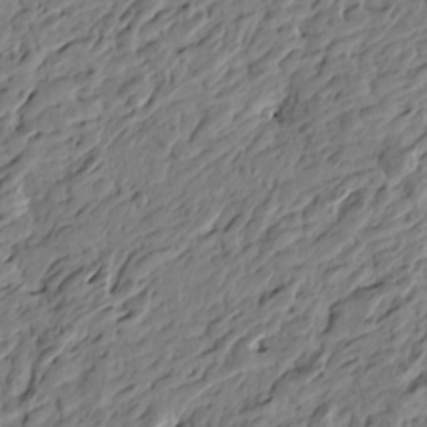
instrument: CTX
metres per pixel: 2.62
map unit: Htu
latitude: -3.7666
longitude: -178.9703
